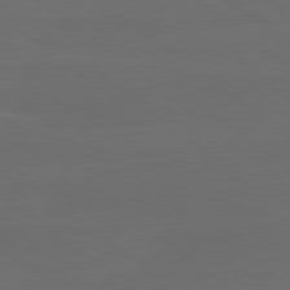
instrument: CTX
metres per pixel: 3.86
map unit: lApd
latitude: 80.0444
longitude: -115.6504
